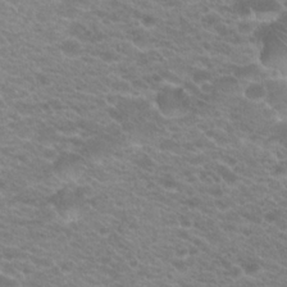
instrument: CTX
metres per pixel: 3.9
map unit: Hto
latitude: 20.0444
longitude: -37.8961
